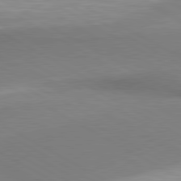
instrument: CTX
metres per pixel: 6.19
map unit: lApd
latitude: 80.6113
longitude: 163.5777
